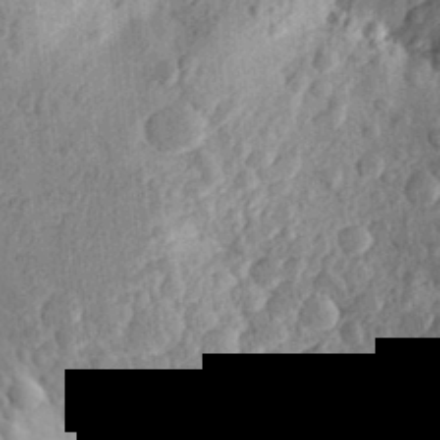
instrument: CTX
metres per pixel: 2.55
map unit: Aa
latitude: 27.4804
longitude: -149.1592
